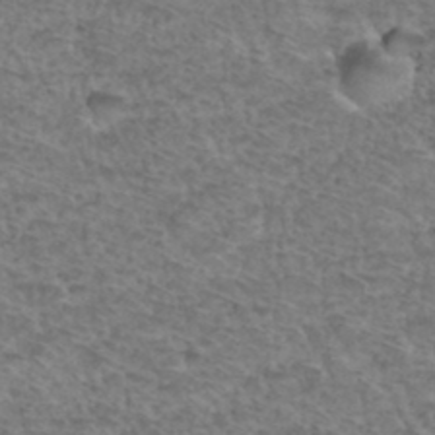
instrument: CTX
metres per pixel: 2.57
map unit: Hto
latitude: 36.9136
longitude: -47.2537
